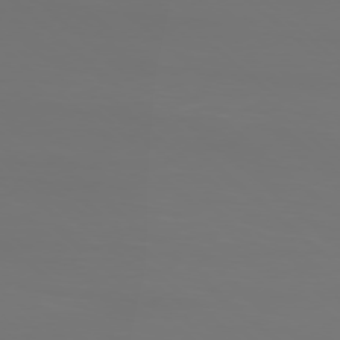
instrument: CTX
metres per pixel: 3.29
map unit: Ap
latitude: -78.4440
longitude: -97.1970
